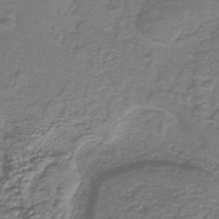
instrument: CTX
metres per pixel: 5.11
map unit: eAb
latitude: -37.2565
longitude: 52.4629
